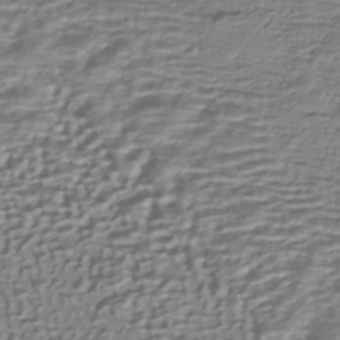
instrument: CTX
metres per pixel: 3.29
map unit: HNhu
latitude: -42.8974
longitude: 100.2172
